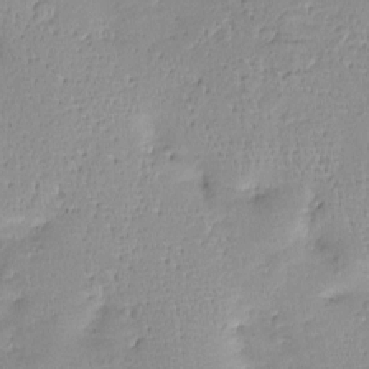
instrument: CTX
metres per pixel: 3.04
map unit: Nve
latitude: -8.7274
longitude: 174.3117
